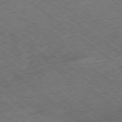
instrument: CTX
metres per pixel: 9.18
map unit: Ap
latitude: -79.2187
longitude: -52.9703
